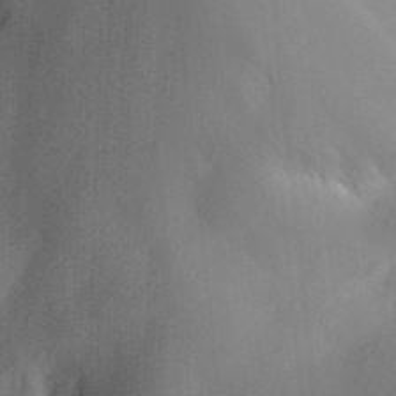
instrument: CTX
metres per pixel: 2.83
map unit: Aa
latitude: 30.4412
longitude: -141.7071
